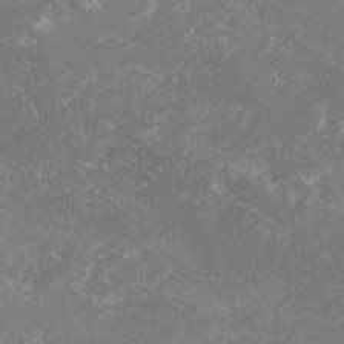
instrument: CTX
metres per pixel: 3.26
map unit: lHvf
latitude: -16.2173
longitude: -100.9325
